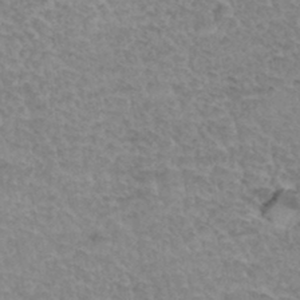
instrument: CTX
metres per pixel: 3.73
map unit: Hto
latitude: 34.9324
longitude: -46.0255
